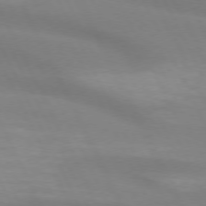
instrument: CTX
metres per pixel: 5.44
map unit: lApd
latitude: 73.4049
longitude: -48.5168
